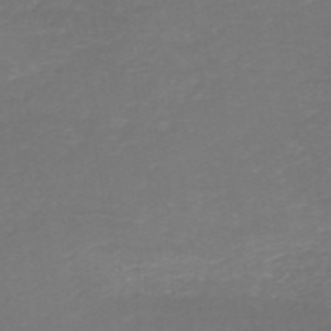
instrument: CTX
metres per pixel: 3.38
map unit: HNb
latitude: -49.8423
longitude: -45.3292
